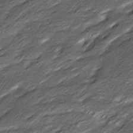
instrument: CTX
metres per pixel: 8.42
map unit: Ave
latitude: 16.3845
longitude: -136.7435
